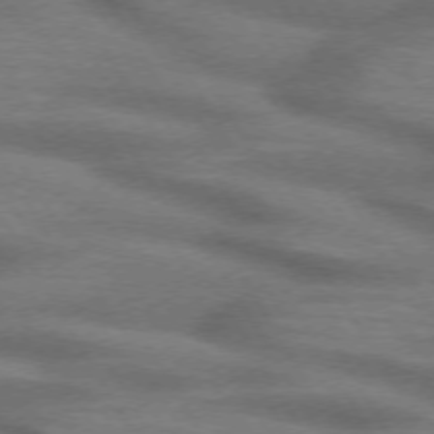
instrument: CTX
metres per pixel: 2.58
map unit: lApd
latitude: 73.1026
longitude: -57.9528
